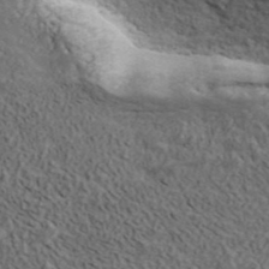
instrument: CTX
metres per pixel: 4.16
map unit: ANa
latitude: 42.0255
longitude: 29.2943
